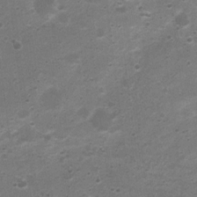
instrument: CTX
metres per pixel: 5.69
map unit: Nhu
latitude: 4.1767
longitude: -26.0822
